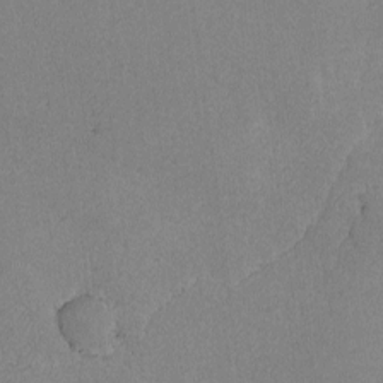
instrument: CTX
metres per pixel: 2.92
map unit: lAvf
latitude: -8.5196
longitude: -113.1214
